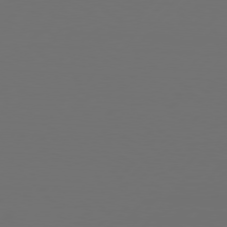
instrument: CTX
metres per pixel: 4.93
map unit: Hpe
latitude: 76.5356
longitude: -138.4979
